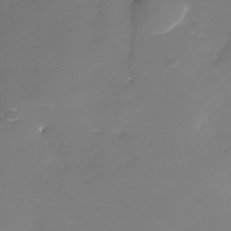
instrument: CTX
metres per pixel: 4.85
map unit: Nhu
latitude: -28.7274
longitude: -67.4993
